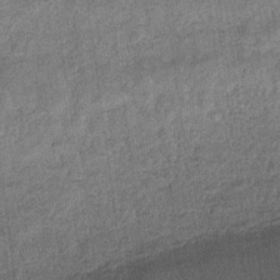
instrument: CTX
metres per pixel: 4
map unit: eHb
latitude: -36.4251
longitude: 80.1228
